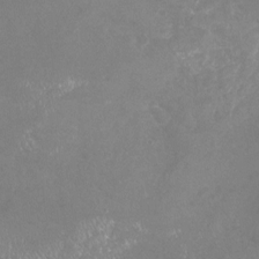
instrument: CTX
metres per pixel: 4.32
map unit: Nhu
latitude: -22.5385
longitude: -57.3103
